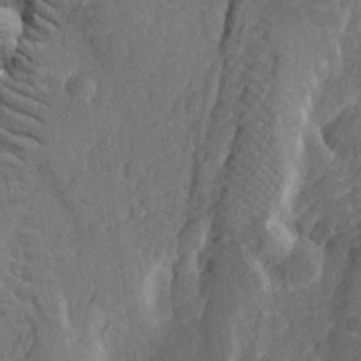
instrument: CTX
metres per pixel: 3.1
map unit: lHvf
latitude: 25.8394
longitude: 143.7099
